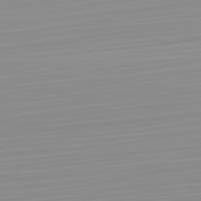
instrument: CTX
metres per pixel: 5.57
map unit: Hpe
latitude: -82.3495
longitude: 17.9367
